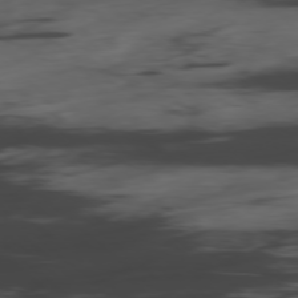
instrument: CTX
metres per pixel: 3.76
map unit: Hpe
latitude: -78.6140
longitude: -20.4979
